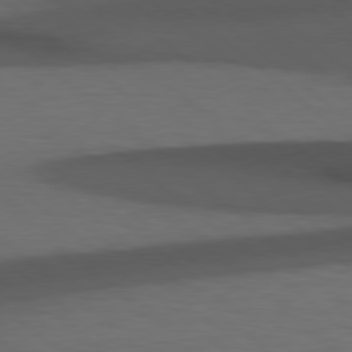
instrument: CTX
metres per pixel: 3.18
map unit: Hpe
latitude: 78.6113
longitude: -162.0633
